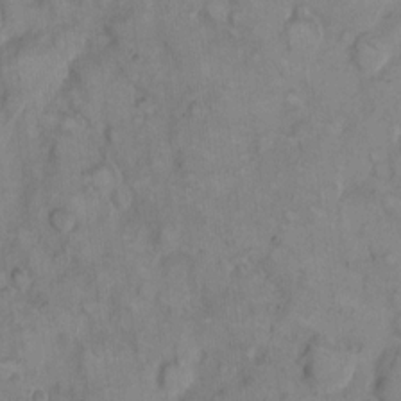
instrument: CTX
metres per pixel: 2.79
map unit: eHh
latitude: 7.9528
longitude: -63.3482
